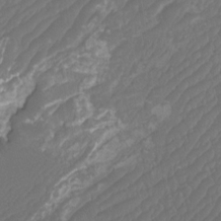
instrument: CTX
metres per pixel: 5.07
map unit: Htu
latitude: -10.3117
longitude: -74.0255
